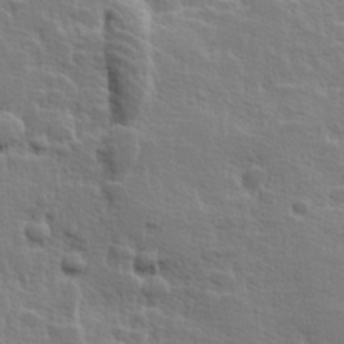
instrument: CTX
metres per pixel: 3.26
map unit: Hve
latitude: 25.4993
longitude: 144.5385
